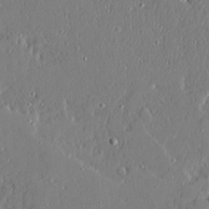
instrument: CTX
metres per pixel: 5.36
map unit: Ave
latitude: 21.3482
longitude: -127.9906
